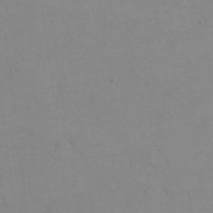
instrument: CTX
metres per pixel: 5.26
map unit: Hto
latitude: 7.7072
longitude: -35.9339
